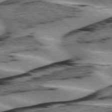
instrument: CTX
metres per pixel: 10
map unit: lApd
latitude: 76.1389
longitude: -79.0270
